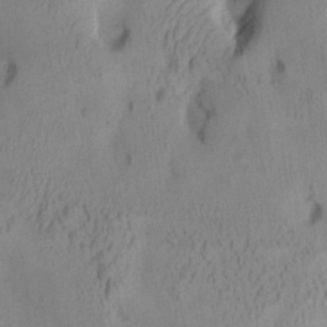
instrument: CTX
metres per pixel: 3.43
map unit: Aa
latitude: 7.7450
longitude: -127.8583
